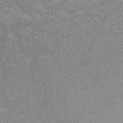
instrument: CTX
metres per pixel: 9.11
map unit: HNhu
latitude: -0.1039
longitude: -4.2333
